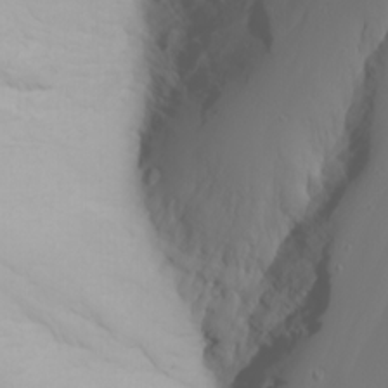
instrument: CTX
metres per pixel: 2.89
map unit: Nhu
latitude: -7.0297
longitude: -88.6302
